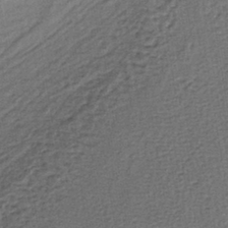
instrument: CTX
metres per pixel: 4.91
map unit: lHb
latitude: -39.1431
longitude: 62.6896
